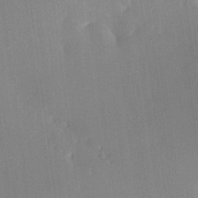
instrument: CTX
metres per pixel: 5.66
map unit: lHvf
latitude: 21.8584
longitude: 146.4062
